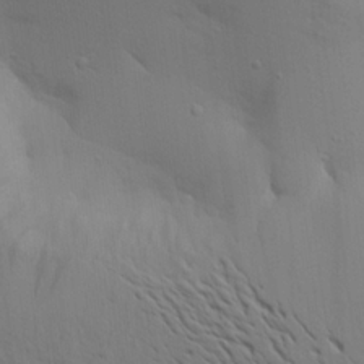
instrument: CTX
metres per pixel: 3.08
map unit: Aa
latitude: 18.7246
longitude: -142.8569
